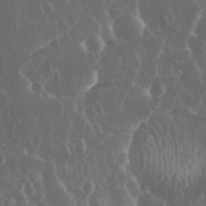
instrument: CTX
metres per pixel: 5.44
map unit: eHh
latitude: 34.1200
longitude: -58.9892
